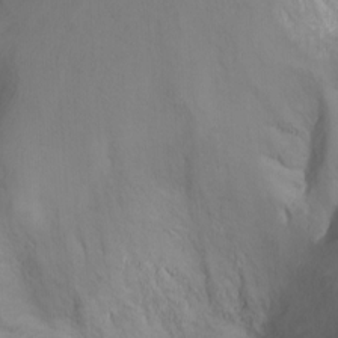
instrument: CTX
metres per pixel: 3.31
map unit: Nhu
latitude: -13.7478
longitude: -59.5749
